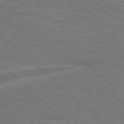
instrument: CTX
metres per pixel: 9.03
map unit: Hpe
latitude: 78.0822
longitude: -151.9717
